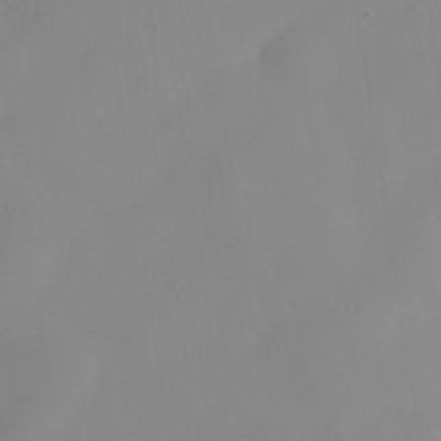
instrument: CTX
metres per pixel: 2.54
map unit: Nhe
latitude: -36.0661
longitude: -87.0080
